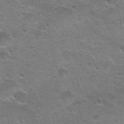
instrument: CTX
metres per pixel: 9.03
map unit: Hto
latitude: 24.0255
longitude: -50.1955
